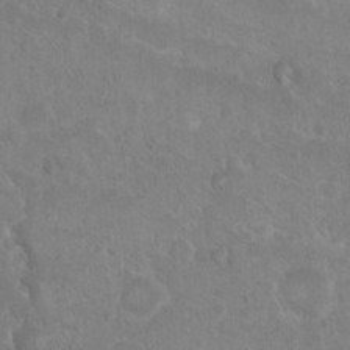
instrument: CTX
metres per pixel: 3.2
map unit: Nhu
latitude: 7.0269
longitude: -19.9150
